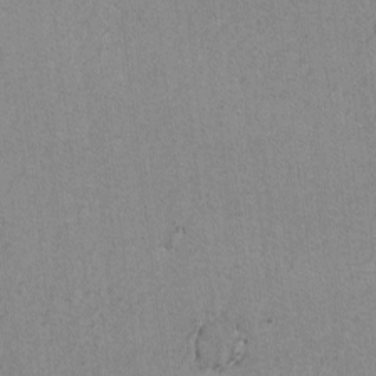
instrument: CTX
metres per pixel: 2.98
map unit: lAvf
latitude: -6.6896
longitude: -114.2333
